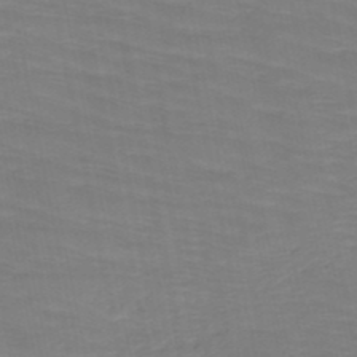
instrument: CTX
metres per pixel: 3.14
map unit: HNb
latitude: -49.5966
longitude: -51.0080
